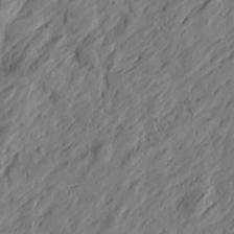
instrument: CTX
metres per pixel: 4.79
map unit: Htu
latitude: -2.9352
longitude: -178.4601
